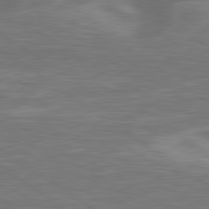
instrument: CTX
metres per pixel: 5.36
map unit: lApd
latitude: 79.8395
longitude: -126.8191
